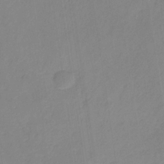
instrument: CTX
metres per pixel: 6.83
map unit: HNb
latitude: -31.9178
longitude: 58.1038
